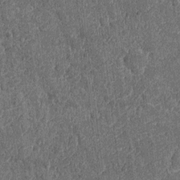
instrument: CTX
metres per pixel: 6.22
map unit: Nhu
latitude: -12.1417
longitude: -22.6868
